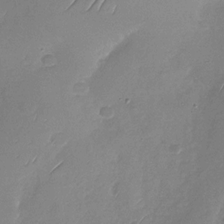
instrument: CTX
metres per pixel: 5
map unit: Nhu
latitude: -29.5399
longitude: -59.8394
